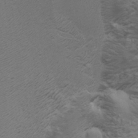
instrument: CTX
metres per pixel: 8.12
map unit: Htu
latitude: -5.5021
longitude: -72.3846
